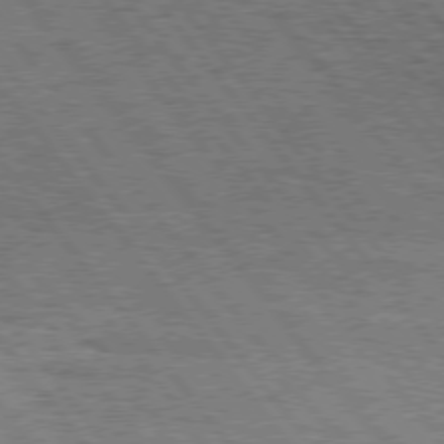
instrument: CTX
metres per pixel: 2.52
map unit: Hpe
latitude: 75.4238
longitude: -139.0269
